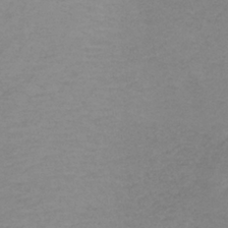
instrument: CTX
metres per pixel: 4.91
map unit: HNb
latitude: -33.8045
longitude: 61.0486
